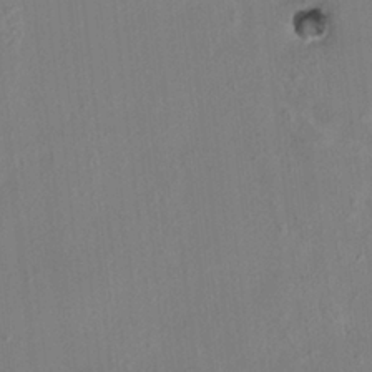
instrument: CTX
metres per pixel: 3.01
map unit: HNhu
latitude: 6.0633
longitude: 10.3117
